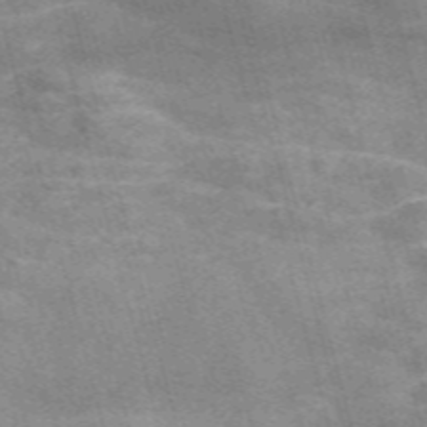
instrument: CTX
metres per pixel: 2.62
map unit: Nve
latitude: -58.9919
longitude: 65.5777
